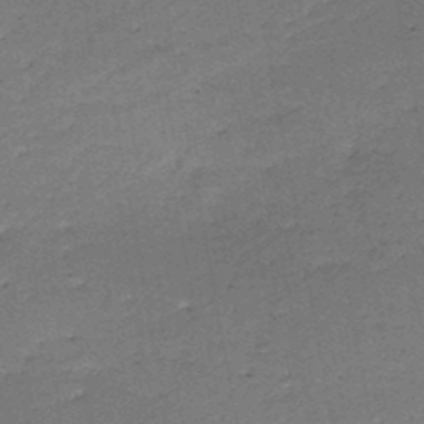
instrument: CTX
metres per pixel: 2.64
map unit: HNb
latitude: -47.8233
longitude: -39.6505
